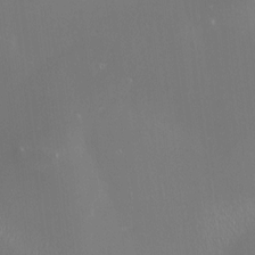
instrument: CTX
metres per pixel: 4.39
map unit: HNhu
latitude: -0.2551
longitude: 4.3117
